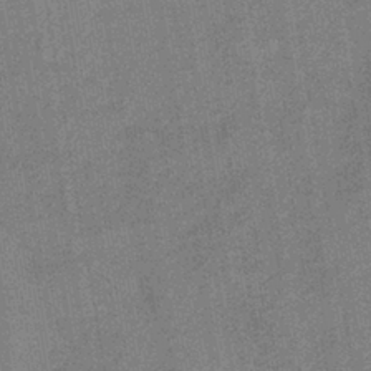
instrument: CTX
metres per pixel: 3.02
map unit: lHb
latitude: -39.2187
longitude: 74.4629
